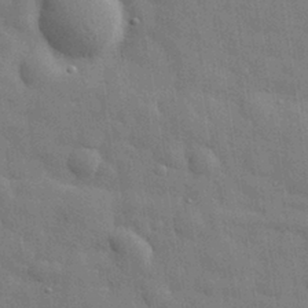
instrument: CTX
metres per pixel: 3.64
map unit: eHh
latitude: 29.8772
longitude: -75.0458
